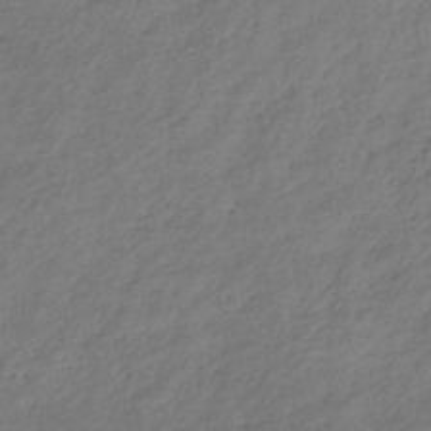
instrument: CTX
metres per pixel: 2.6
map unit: lHb
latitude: -36.1983
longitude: 71.6911
